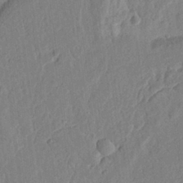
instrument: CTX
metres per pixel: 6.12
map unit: Ht
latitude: 10.6113
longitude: -76.2711
